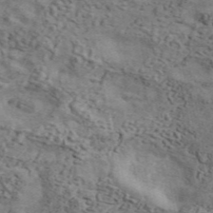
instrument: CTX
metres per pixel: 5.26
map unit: ANa
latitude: 45.7260
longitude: 45.1053
